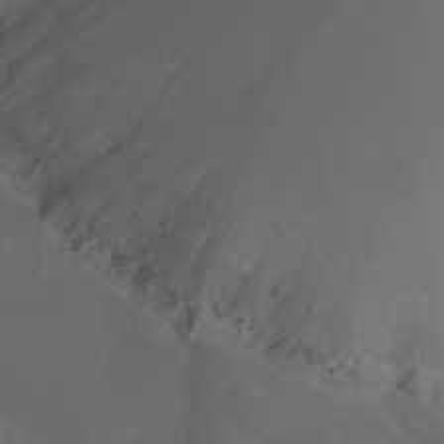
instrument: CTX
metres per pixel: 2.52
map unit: eHh
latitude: -6.7274
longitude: -76.6112
